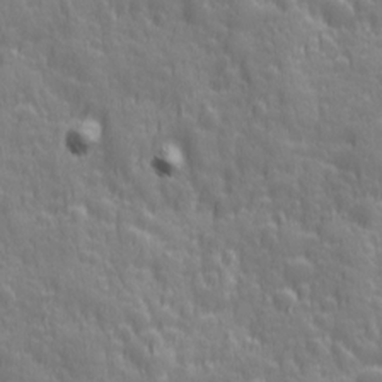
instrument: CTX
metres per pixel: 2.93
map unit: Ave
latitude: 12.7435
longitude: -104.3090
